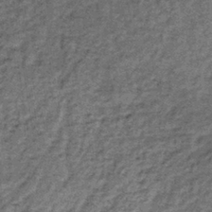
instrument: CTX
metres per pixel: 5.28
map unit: lHb
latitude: -38.5951
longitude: 66.0283
